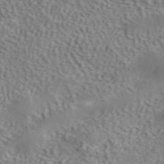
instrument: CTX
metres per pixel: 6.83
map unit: ANa
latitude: 41.5560
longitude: 55.4455
